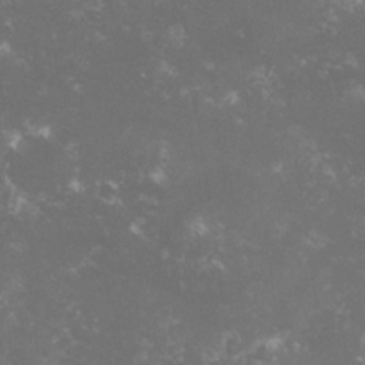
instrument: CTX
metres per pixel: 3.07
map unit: lHvf
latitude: -15.0865
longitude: -100.4034
